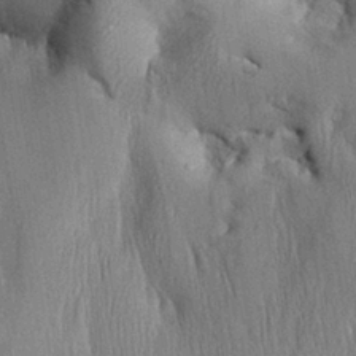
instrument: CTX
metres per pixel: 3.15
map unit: Aa
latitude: 29.5560
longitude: -136.3279
